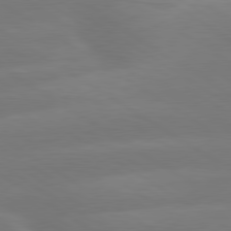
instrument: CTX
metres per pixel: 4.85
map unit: lApd
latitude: 79.7639
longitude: -150.2711
